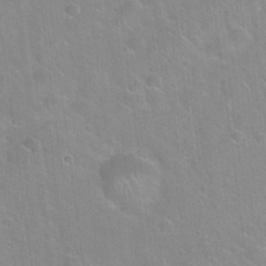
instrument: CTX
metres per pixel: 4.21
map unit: Hto
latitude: 22.3656
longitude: -52.5735
